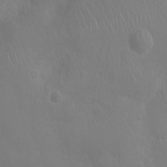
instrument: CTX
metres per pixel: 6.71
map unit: Ht
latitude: -3.6532
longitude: -17.9339
